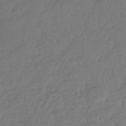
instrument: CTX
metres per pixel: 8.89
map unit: HNhu
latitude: -43.6532
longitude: 101.3509
